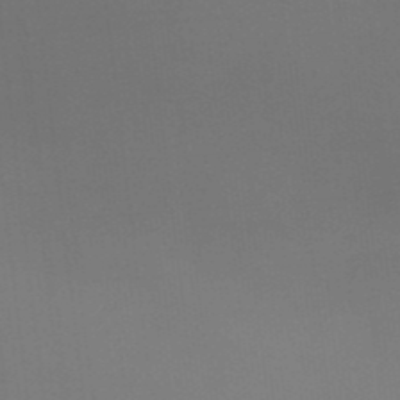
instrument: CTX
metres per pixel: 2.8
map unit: eHb
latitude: -35.3510
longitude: 79.9556
